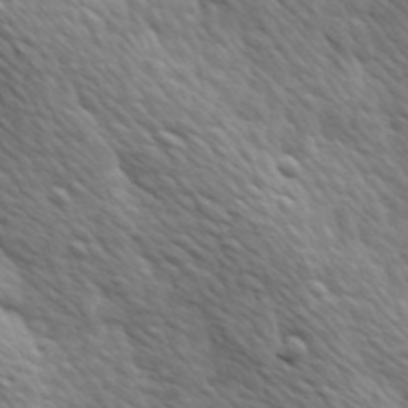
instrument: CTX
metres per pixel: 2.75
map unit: Hve
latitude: 24.2900
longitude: -97.2726
